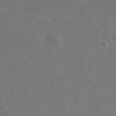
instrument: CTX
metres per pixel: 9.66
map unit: eHh
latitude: 23.5560
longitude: -68.3845
